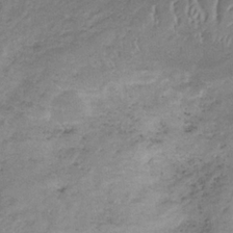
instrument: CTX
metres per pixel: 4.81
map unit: HNb
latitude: -32.3307
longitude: 61.6911
